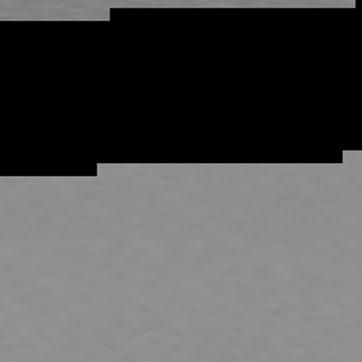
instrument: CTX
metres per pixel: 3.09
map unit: Hpe
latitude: 78.5357
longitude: -170.1956
